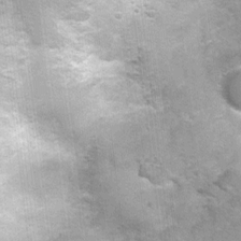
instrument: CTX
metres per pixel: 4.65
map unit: Nhu
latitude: 1.0836
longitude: -17.6127
